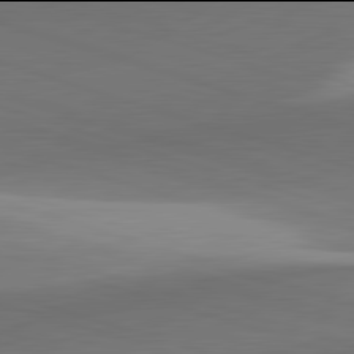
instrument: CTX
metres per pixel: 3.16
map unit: lApd
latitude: 81.9906
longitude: 134.9920
